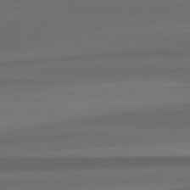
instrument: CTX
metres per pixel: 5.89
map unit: lApd
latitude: 82.7624
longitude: 176.0850
